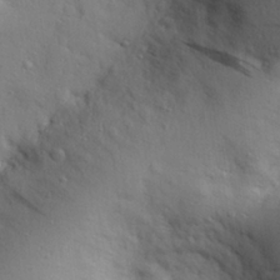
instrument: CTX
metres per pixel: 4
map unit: eHh
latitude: 26.8947
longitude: -75.4238
